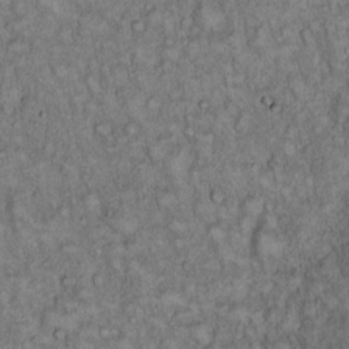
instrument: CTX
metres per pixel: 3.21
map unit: Hto
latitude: 15.2726
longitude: -57.2348
